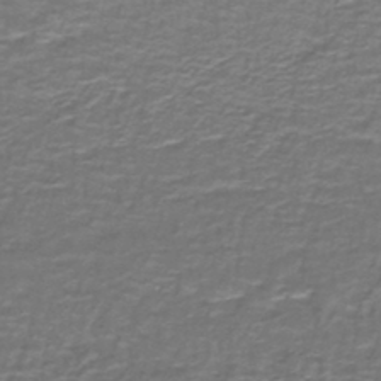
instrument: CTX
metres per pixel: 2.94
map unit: lHb
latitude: -42.2928
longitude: 55.5210
